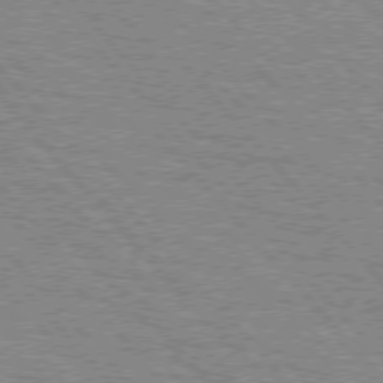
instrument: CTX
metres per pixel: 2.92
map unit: lApd
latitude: 75.6883
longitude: -75.8017
